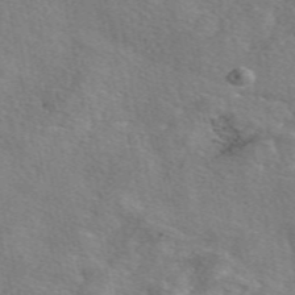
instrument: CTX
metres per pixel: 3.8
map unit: eAb
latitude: 50.5356
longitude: 109.9745
